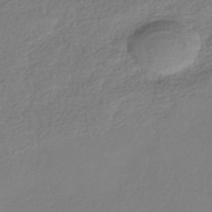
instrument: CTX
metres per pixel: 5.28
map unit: HNhu
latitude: -41.7477
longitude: 96.6141
